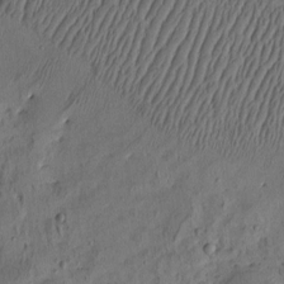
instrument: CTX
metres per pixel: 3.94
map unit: eHh
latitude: -2.6707
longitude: 17.1054
